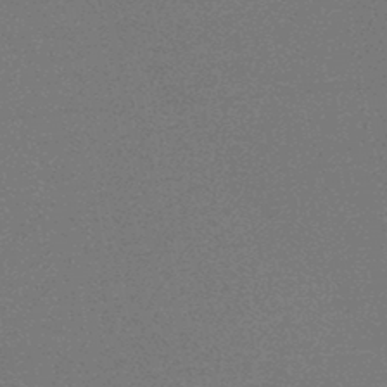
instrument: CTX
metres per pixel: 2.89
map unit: HNb
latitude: -46.0661
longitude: -39.8016
